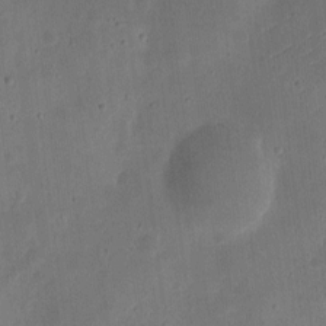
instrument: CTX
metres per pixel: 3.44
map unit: eHh
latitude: 7.6127
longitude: -72.2145
